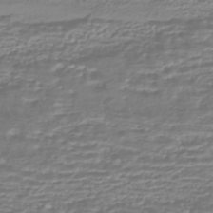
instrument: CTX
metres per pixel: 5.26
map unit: HNhu
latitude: -44.0283
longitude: 98.7652
